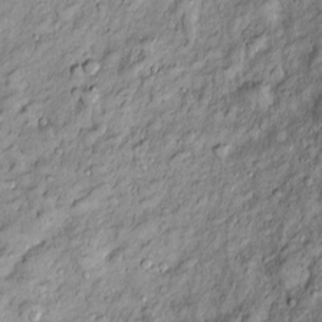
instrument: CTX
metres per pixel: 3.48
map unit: Htu
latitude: -5.0297
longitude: 159.5021
